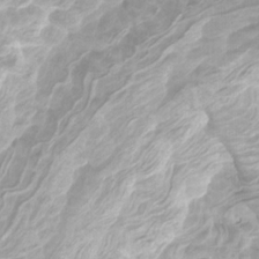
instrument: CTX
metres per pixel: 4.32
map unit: Htu
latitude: -10.2551
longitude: -73.7827
